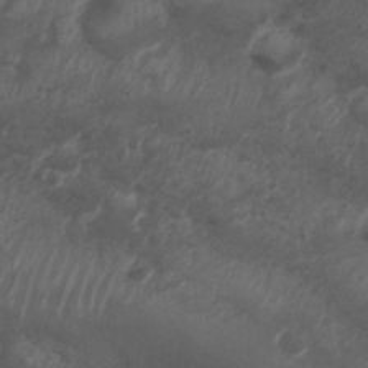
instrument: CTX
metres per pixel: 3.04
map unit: Nhu
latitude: 25.9339
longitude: -63.0648
